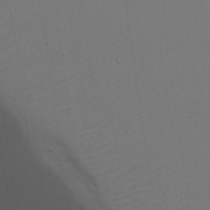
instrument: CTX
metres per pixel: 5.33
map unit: eHh
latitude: 17.8394
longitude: -71.7449
